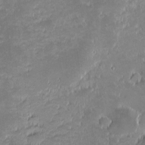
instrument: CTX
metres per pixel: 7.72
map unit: eHh
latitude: -1.7478
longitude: -85.7828
